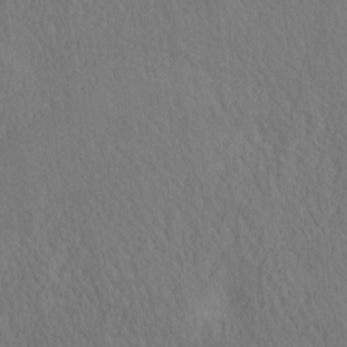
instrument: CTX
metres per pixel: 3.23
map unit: eHh
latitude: -3.4643
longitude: 15.5966
